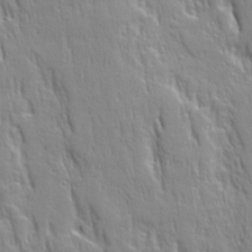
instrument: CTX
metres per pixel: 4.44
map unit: Ave
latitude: 22.3656
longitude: -135.1592
